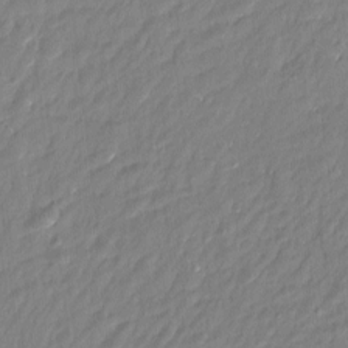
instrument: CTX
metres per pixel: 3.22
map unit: Htu
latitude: -6.1794
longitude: 174.8974
